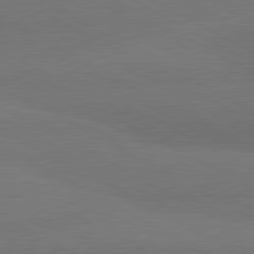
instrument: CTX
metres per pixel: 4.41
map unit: lApd
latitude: 80.7813
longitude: -179.8962
